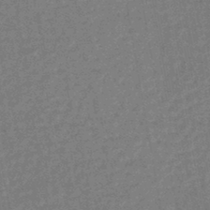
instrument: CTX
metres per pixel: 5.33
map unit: HNhu
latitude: -44.5763
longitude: 99.2754
